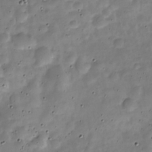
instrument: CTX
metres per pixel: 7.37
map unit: Nve
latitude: -24.3873
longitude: 106.0472
